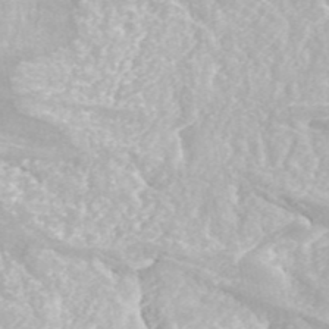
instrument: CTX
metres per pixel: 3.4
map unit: ANa
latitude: 43.6127
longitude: 28.6519
